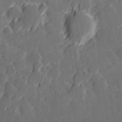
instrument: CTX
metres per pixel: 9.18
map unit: Hve
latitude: 27.8017
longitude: 145.0298
